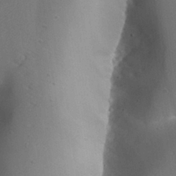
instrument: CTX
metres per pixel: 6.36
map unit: Aa
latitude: 27.1781
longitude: -128.8758
